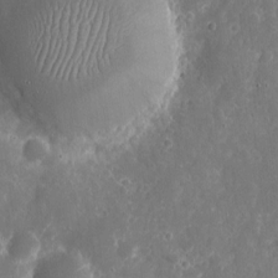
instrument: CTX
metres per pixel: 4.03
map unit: eHh
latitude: 9.5371
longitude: -71.9150
